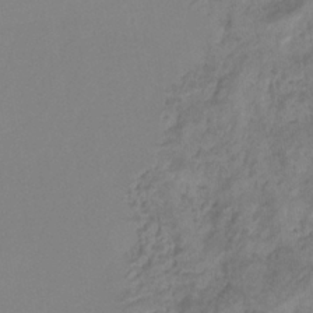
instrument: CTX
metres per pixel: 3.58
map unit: eHb
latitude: -29.7289
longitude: 70.9731
